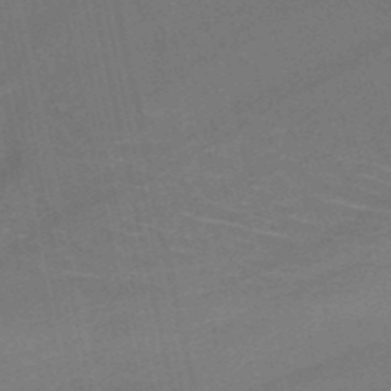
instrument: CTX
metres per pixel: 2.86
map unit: HNb
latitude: -51.3699
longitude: -42.3089
